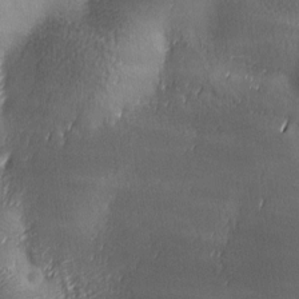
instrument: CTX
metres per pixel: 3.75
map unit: Ave
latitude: -6.6329
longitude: -121.2915
